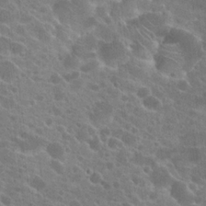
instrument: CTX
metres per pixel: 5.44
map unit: Hto
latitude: 22.2333
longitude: -38.6868
